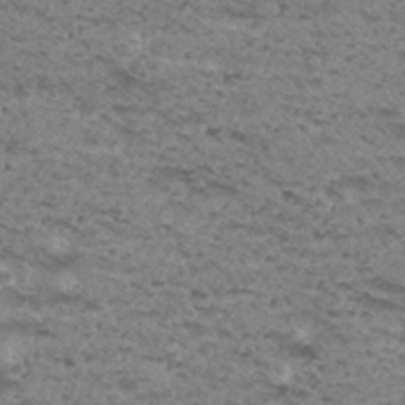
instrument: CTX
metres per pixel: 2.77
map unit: Hto
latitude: 31.4427
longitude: -48.1767
